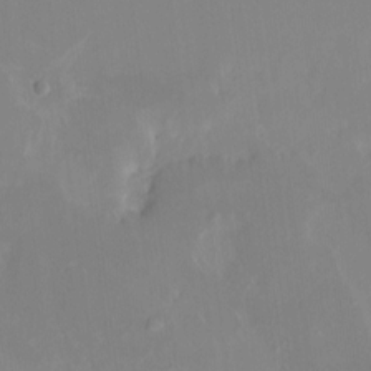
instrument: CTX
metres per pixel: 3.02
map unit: HNhu
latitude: 6.9892
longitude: 2.5762
